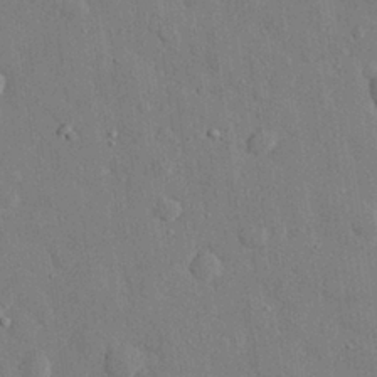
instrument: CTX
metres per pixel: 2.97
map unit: eHh
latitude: 28.0633
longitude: -78.6869
